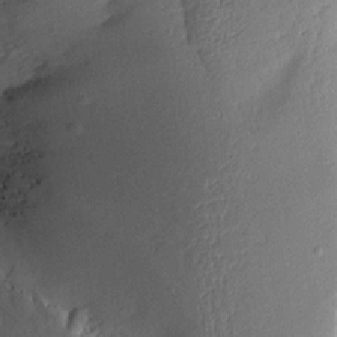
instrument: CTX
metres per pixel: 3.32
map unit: Aa
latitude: 13.0081
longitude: -141.1592
